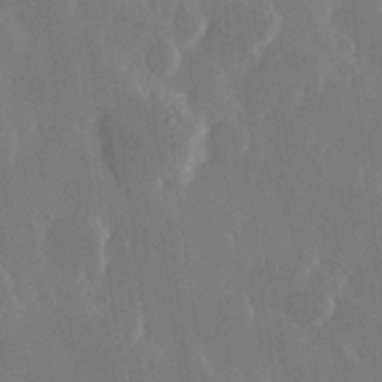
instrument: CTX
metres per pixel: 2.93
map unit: Hve
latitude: 28.1200
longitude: 149.7856
